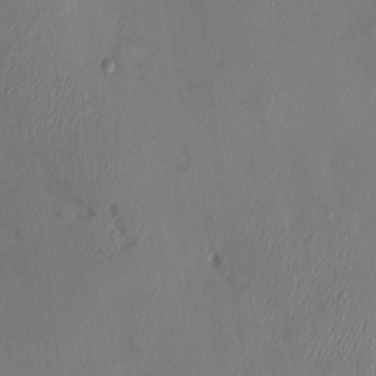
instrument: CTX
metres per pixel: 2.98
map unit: HNhu
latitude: 4.3467
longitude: -4.9325
